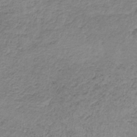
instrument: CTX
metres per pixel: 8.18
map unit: HNb
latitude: -33.3132
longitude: 60.5574
